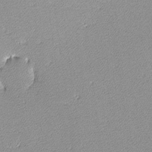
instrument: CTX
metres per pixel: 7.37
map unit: lHvf
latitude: -12.0661
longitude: -103.5560
